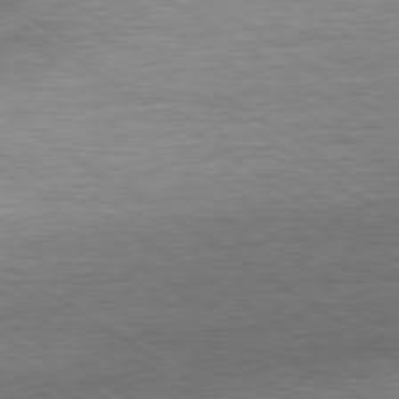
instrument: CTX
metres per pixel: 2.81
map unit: Ap
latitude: -80.4818
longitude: -80.1578
